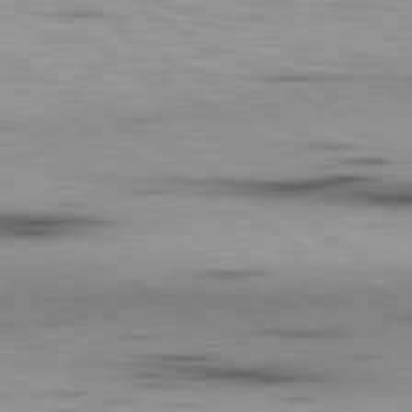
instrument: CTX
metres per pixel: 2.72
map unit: lApd
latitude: 80.1578
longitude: 157.4265
